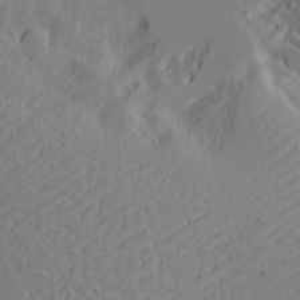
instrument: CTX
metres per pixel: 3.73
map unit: Aa
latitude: 18.1766
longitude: -125.0458
